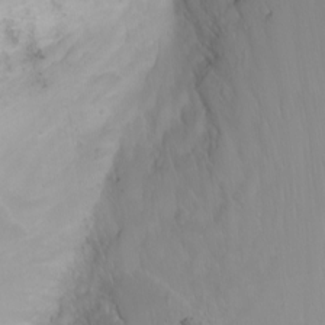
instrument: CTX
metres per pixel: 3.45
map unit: Htu
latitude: -4.1039
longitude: -88.0822
